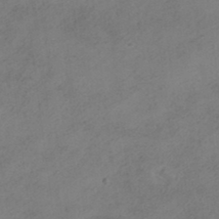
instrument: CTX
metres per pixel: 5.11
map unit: HNhu
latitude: -40.1795
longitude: 104.3684
